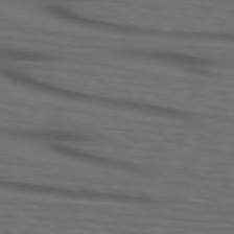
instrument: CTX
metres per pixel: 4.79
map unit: lApd
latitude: 73.3104
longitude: -74.0444
